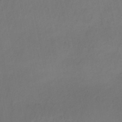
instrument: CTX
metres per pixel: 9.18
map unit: HNb
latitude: -44.1606
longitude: -44.4034
